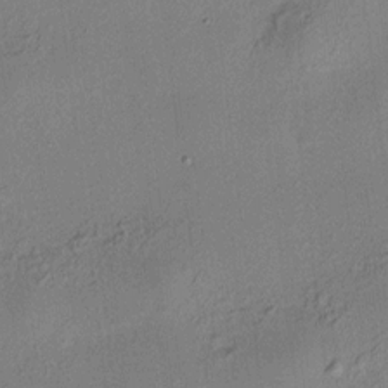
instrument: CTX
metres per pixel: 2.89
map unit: HNhu
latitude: 7.9906
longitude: 15.3321
